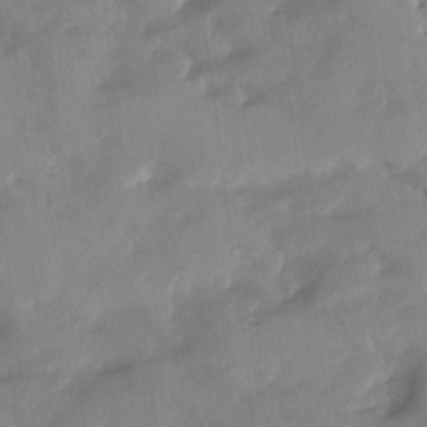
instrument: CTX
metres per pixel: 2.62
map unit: Ave
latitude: -10.3117
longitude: -118.1389
